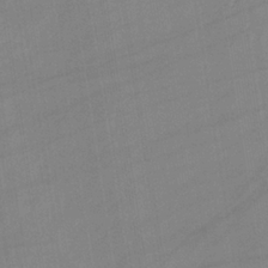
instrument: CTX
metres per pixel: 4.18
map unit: eHb
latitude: -34.7085
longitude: 73.0486
